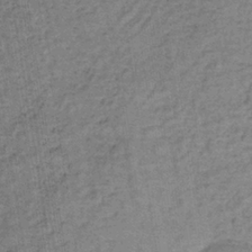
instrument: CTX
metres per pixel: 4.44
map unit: lHb
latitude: -35.3699
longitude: 65.9556
